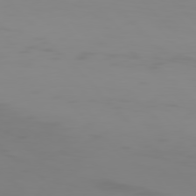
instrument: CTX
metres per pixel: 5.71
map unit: Hpe
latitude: 77.1025
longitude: -163.6883
